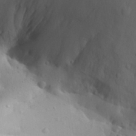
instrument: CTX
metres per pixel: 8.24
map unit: Aa
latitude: 30.5357
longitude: -143.5371
